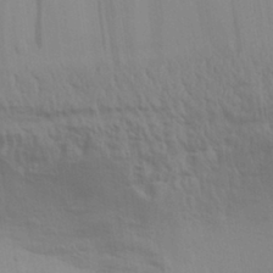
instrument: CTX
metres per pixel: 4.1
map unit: Aa
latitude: 31.2348
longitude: -135.5182
